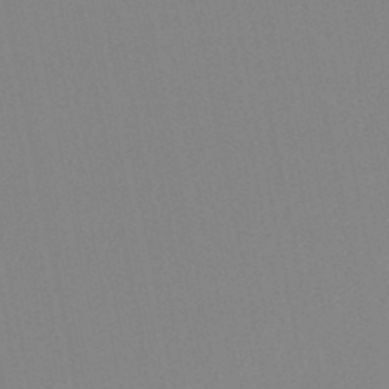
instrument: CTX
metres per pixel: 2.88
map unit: lHb
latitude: -48.4818
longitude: 70.2551
